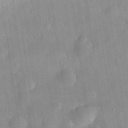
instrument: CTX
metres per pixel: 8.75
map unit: eHh
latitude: 29.9528
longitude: -74.7435
